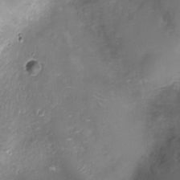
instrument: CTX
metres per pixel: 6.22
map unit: Ht
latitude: -10.5385
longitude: -20.1578
